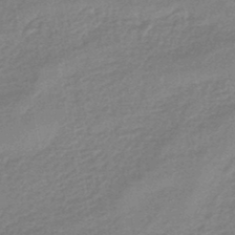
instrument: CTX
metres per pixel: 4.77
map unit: eHb
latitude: -45.3510
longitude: 82.1795
